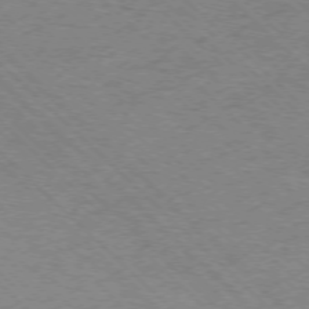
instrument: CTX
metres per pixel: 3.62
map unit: Ap
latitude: -75.5022
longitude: -79.8773
